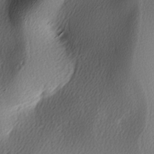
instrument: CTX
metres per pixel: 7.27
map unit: lAa
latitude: -5.7288
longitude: -122.7435
